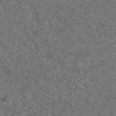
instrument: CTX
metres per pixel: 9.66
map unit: ANa
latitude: 42.3467
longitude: 26.0661
